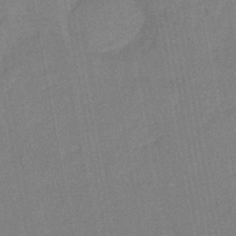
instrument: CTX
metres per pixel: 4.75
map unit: eHb
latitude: -44.1795
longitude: 86.2740
